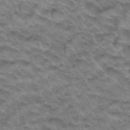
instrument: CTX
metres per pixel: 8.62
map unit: Hto
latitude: 33.8772
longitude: -48.5168
